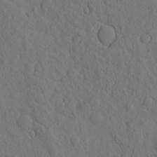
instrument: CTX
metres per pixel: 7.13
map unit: eHh
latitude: -2.1227
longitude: 18.1984
